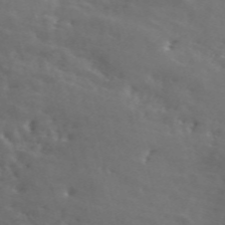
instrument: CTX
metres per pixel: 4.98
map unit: ANa
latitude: 49.9339
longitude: -81.6316
